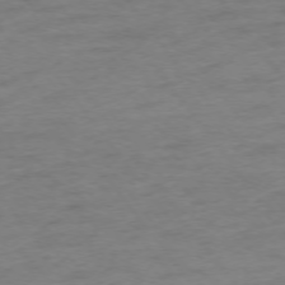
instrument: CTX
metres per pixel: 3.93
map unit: Ap
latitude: -75.0298
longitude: -72.9703
